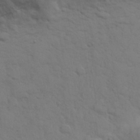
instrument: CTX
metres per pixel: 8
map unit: eHh
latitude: 30.3090
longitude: -69.7828
